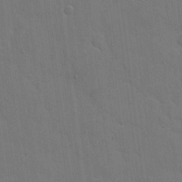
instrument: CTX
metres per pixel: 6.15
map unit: eHh
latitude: 6.4034
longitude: -67.6127
